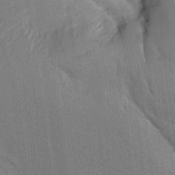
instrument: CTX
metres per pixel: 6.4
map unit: Aa
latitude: 15.2915
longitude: -145.4426
